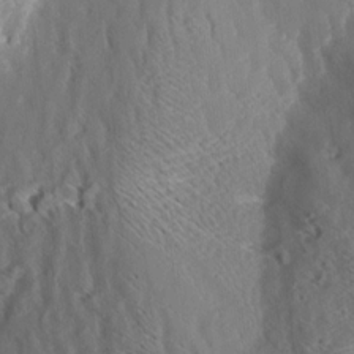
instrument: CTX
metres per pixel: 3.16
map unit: Aa
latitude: 8.8380
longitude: -135.3481
